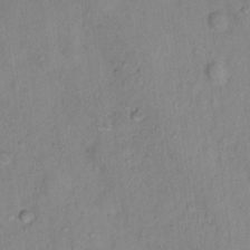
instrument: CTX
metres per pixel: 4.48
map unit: Hto
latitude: 16.3467
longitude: -40.4034
